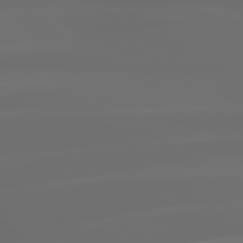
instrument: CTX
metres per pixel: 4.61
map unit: lApd
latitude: 80.6113
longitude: -136.3845
